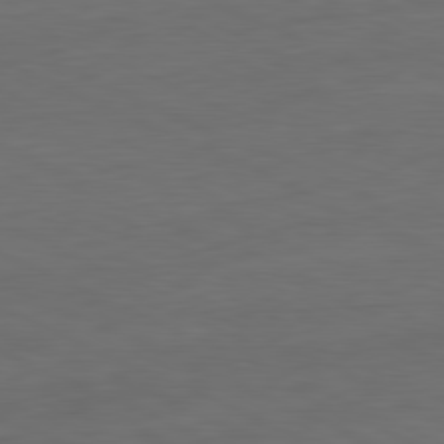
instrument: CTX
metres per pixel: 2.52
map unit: Ap
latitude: -81.4644
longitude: -68.5357
